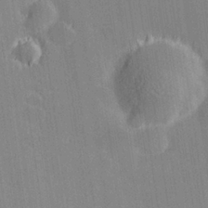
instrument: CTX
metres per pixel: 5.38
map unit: Hve
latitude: 27.1214
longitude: 143.8989
